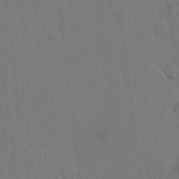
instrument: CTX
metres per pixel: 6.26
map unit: Hto
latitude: 6.4790
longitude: -62.6113
